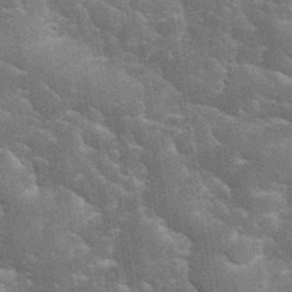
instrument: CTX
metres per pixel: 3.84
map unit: eHh
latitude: 34.8758
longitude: -65.4993
